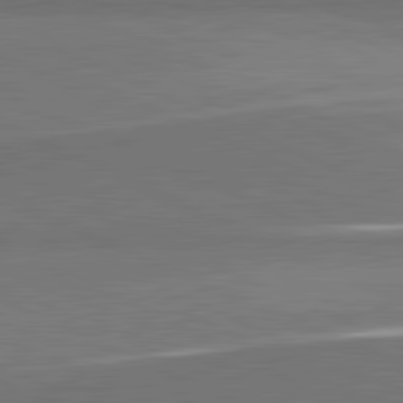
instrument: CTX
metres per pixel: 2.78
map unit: lApd
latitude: 81.8205
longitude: 157.0297
